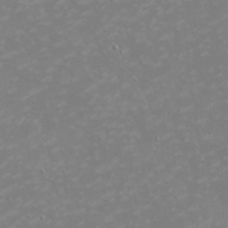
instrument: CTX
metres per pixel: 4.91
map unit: eHh
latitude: -2.5384
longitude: -74.9514
